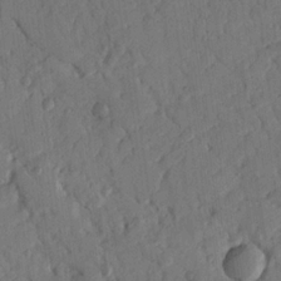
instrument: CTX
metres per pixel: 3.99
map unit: Nhu
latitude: 18.0255
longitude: -78.0822
